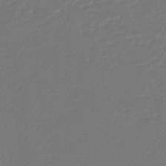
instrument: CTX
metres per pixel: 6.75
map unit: lHb
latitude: -45.7289
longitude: 59.8611
